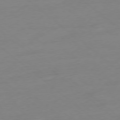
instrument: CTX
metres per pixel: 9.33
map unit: Ap
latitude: -78.3684
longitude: -99.1214
